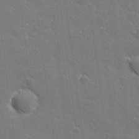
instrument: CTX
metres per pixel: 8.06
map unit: lHvf
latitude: 26.2901
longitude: 142.2928
